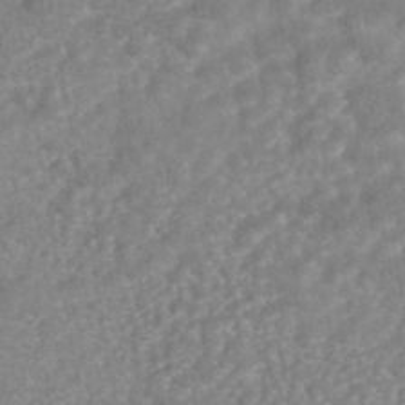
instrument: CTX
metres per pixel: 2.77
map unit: HNhu
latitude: -45.3321
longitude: 92.1228
